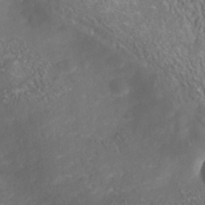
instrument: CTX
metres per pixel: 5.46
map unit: Nhu
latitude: -41.0675
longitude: -85.0648
